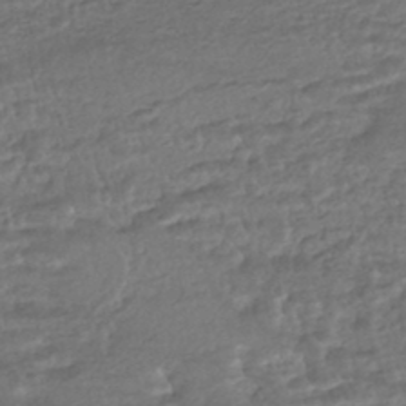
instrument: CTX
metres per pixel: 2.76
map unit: HNhu
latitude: -45.8800
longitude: 102.5196
